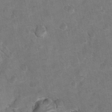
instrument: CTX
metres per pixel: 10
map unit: Hto
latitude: 8.9514
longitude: -35.6316
